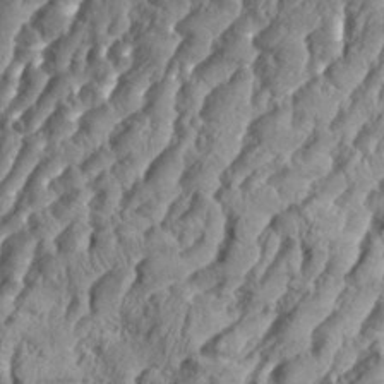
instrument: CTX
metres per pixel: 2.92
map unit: eHh
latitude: 34.5545
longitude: -137.0081
